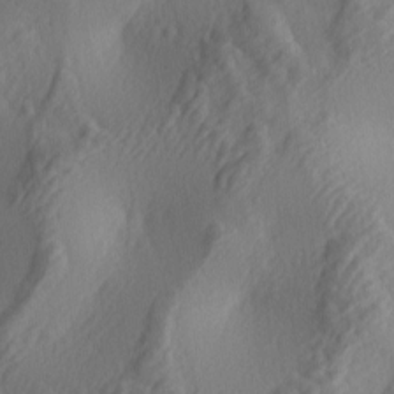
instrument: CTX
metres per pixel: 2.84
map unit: lAa
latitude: -5.1998
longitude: -123.3104
